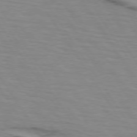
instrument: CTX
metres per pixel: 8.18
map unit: lApd
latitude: 73.4238
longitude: -71.4237
